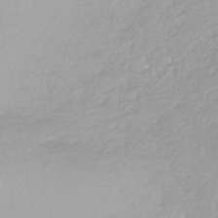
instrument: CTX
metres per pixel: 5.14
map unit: HNhu
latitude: -44.9353
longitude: 96.4251
